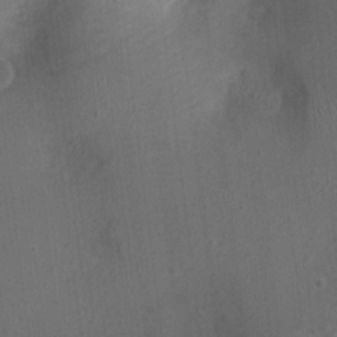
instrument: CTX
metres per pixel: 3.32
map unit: Ht
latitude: -3.9178
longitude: -15.6316
